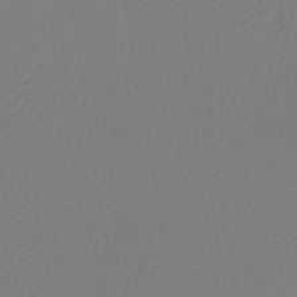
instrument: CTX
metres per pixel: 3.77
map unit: lHb
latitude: -45.2565
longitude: 56.7652
